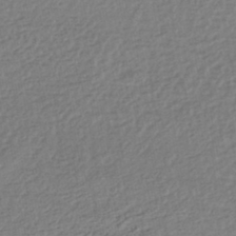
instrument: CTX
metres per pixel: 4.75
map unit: HNhu
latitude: -44.4629
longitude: 95.7855
